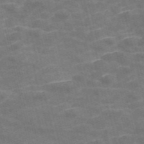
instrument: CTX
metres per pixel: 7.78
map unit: Nve
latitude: -57.2565
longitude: 51.0675
